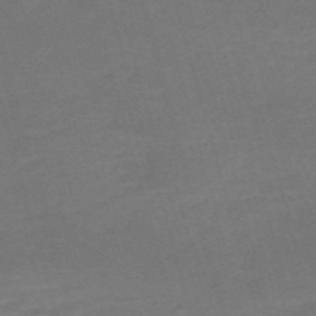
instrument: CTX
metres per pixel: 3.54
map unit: Nve
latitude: -59.2375
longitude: 58.6140
